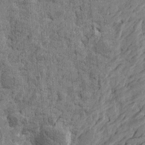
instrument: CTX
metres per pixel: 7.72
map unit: Htu
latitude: -3.3131
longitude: -179.4238
